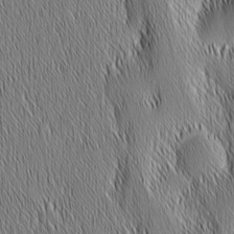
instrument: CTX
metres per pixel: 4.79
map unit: Nhu
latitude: -6.8975
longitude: -151.9339
